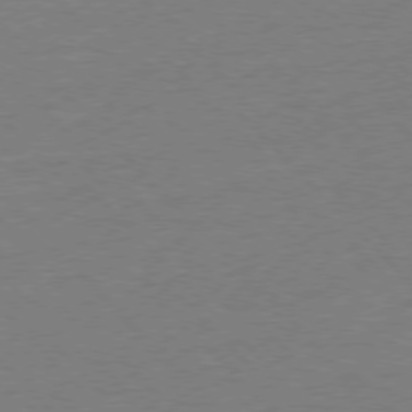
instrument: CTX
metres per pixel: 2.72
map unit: Ap
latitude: -77.5588
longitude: -95.3482
